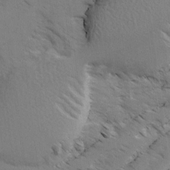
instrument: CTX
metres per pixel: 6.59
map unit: Ave
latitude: -1.0109
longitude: -111.5560
